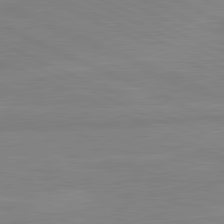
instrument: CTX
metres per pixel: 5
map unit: lApd
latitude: 81.6505
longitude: -172.9513
